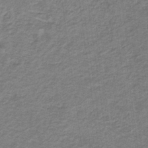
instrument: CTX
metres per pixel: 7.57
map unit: lHb
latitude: -32.1984
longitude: 64.8597
